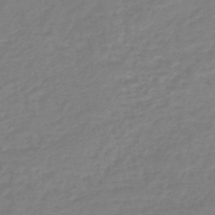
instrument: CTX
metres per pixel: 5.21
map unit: eHb
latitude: -45.7289
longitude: 81.4455
